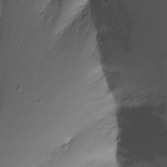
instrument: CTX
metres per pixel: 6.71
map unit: Ht
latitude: -10.8975
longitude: -38.8758
